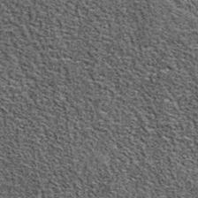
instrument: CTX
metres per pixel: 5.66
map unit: eAb
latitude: 38.8191
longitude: 107.4832
